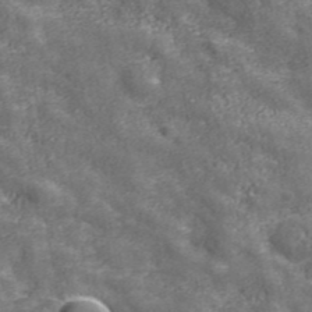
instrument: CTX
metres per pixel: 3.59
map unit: eHh
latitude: 43.2159
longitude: -91.5182
